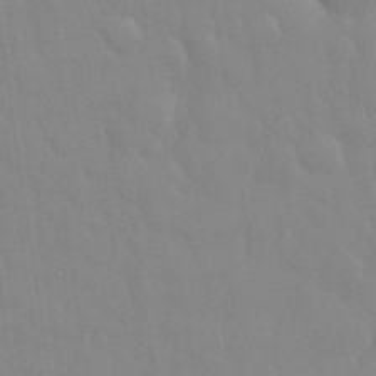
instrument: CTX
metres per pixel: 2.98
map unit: eHh
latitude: 32.9514
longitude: -60.1578
